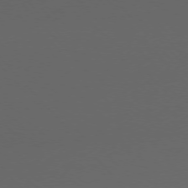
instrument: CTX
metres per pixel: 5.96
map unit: Ap
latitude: -76.9353
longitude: -79.4805
